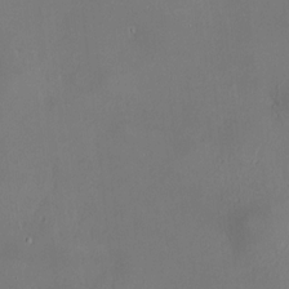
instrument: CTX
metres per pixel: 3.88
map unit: HNhu
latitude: 7.8016
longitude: 12.1228
